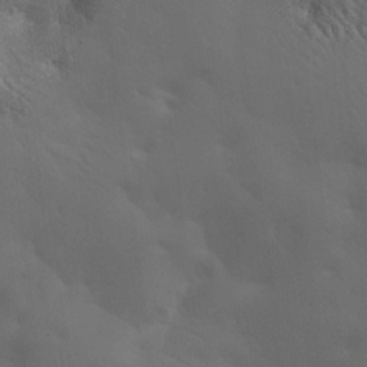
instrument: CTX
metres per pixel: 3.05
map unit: lAa
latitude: 20.9892
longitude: -138.4790
